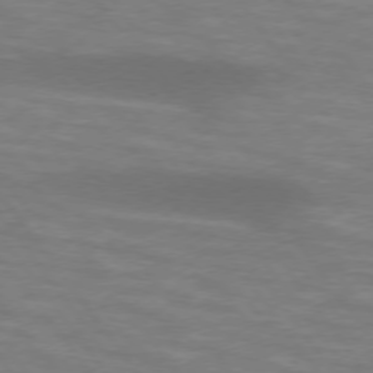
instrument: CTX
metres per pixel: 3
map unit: lApd
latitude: 74.4979
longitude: -54.9136
